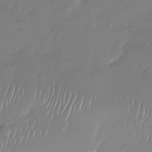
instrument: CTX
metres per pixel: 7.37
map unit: Nhu
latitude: -27.8044
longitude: -61.7827
